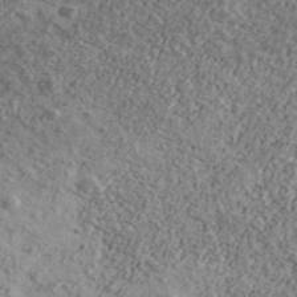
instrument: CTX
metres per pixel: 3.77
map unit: Ave
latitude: 41.0269
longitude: -108.1577
